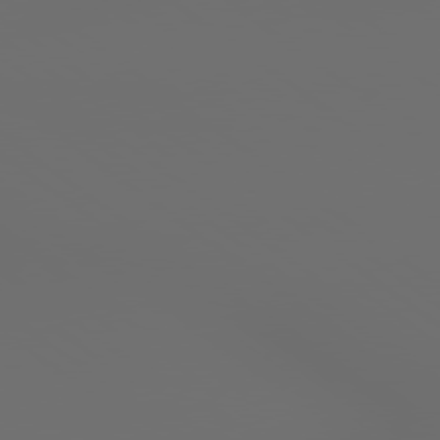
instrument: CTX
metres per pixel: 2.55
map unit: lApd
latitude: 79.1592
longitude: 176.8786
